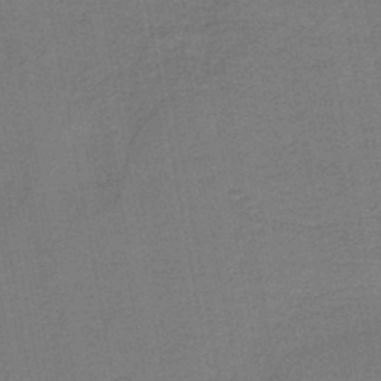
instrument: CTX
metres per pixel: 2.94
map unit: HNb
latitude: -45.0864
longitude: 52.2928
